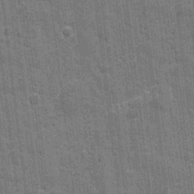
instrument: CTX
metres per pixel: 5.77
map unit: eHh
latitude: 7.7072
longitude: -74.5735
